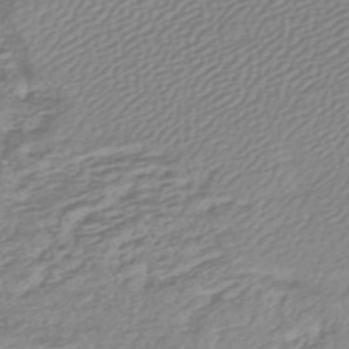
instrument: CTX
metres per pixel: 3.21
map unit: lHb
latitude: -45.5210
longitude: 71.2376
